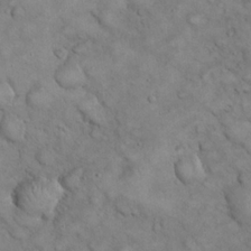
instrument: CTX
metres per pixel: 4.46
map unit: eHh
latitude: 22.0255
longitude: -59.0836
